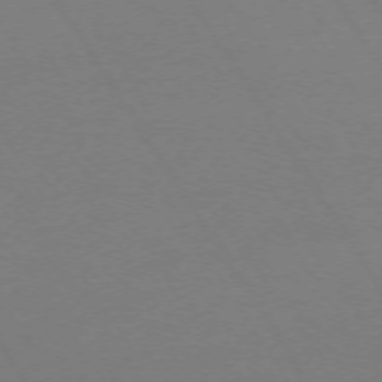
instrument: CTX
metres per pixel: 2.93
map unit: Ap
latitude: -73.6911
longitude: -72.6113
